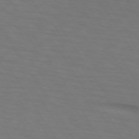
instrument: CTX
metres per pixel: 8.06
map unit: lApd
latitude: 73.2726
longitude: -75.2726
